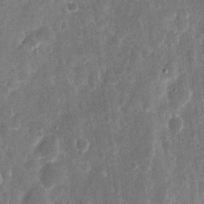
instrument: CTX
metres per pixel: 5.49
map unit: eHh
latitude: 11.3671
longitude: -72.9325
